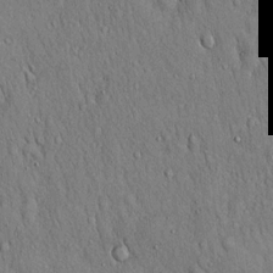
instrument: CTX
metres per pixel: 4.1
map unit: Hto
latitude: 16.9325
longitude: -58.4979
